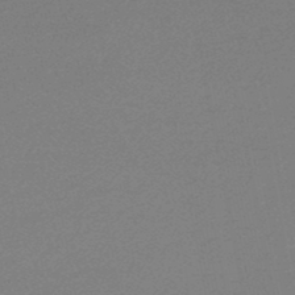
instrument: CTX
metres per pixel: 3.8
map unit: lHb
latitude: -48.4251
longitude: 66.0094
